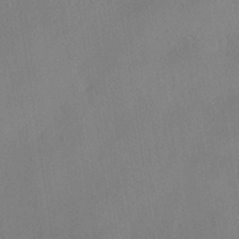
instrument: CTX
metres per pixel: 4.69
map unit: HNhu
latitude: -42.2928
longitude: 102.7085
